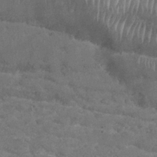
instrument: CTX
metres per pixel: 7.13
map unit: Nhu
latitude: 29.3859
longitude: -53.6505
